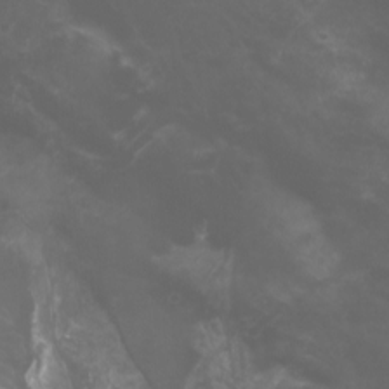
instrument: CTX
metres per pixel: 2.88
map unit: Nhu
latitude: -11.5210
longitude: -74.8758
